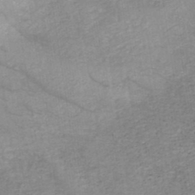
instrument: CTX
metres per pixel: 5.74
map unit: HNb
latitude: -45.7667
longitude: -45.4048
